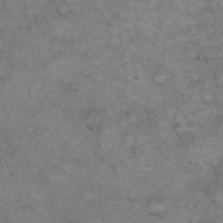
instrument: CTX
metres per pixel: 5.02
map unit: eHh
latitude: 20.6113
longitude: -59.4993
